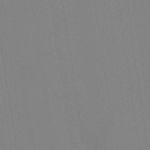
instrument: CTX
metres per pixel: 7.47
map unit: HNhu
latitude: 5.6505
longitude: 4.5384
